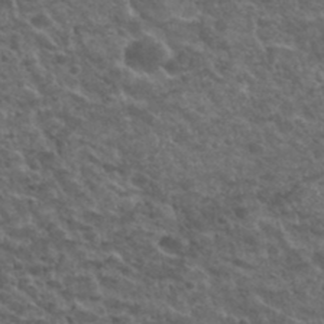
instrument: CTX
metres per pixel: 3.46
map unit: Hto
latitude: 33.4804
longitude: -50.0633
